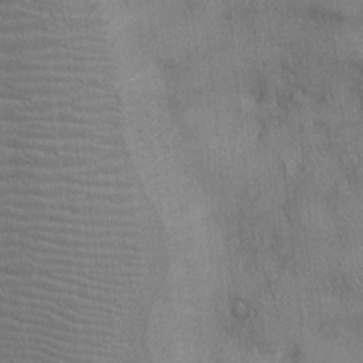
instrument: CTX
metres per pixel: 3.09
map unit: Ht
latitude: -2.7463
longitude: -14.5546
